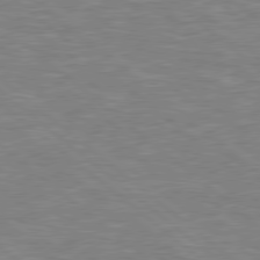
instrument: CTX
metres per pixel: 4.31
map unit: Hpe
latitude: 78.5357
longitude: 179.6722
